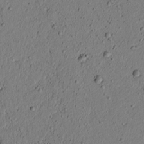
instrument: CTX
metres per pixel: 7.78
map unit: lAvf
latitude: 4.8569
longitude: 165.1054
